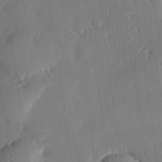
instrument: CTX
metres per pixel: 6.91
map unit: eHh
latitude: 27.8961
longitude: -82.4034
